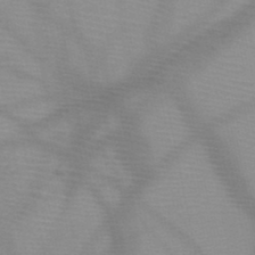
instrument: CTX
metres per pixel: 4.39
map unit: HNb
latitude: -48.2929
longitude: -43.9528
